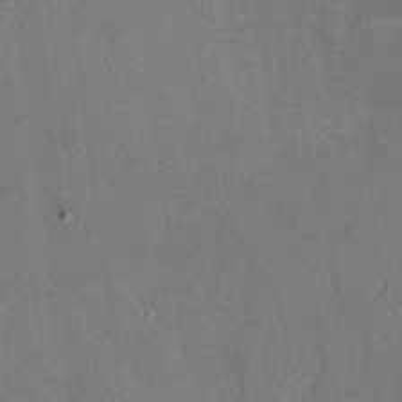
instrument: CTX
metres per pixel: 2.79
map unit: Nhu
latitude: -28.0850
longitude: -58.6868
